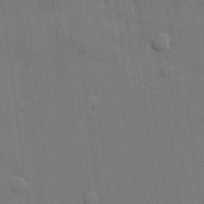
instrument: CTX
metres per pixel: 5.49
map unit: lHvf
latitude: 23.6127
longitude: 142.1416
